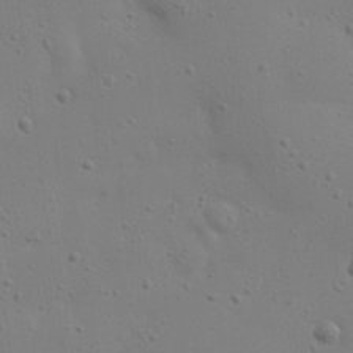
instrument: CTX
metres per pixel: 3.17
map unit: eHh
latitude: 24.2900
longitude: -69.6127
